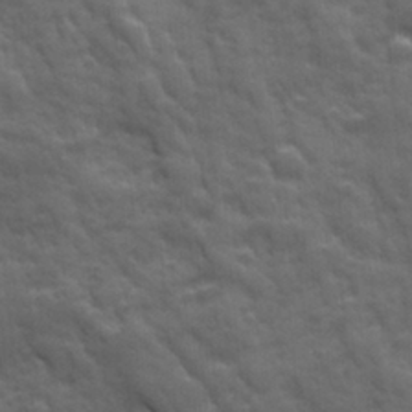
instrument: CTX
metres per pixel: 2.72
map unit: Ave
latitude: 19.1214
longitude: -133.5749
